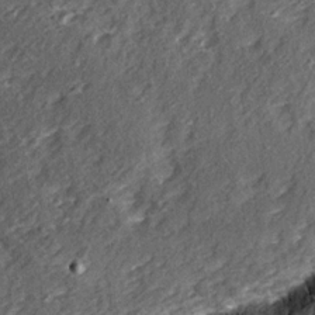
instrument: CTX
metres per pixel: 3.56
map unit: Ave
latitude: 15.7450
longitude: -104.3279
